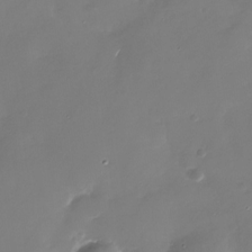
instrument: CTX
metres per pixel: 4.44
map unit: Nhu
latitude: -28.8786
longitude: -75.9339
